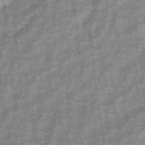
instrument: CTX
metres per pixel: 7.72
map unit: lAvf
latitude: -1.9179
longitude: -113.6694
